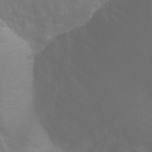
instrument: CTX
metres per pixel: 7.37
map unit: Htu
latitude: -0.6708
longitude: -75.5560
